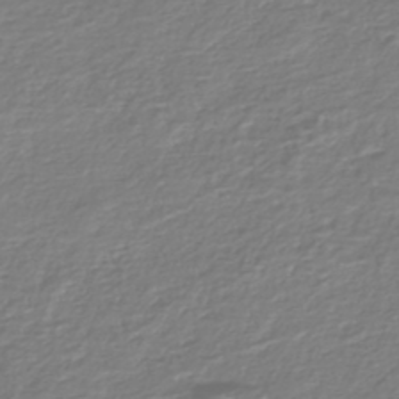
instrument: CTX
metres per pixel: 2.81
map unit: Nhe
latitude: -46.7274
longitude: -171.6316
